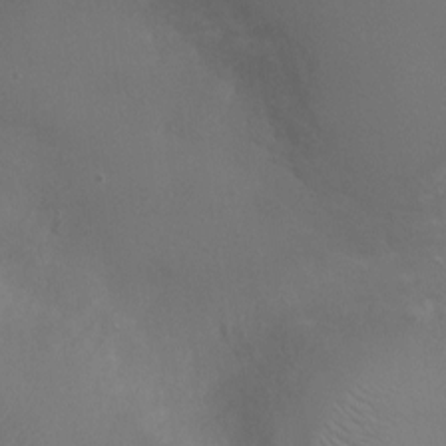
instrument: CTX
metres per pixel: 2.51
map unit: Ht
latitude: -4.5573
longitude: -17.8961
